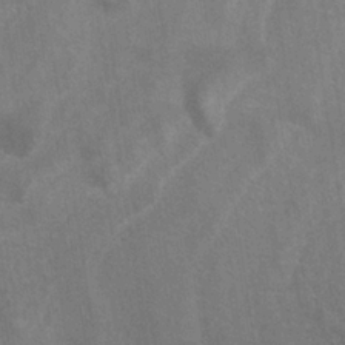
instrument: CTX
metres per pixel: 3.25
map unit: HNhu
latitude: -29.4077
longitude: 67.4265
